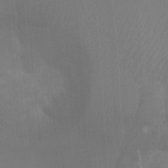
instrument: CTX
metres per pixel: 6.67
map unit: Ht
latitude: -0.2740
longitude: -17.5749
